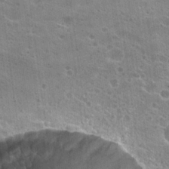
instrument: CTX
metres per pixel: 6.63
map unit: Hto
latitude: 24.0633
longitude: -42.1767
